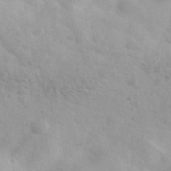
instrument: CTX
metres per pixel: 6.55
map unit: Ave
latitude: 39.5938
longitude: -106.9325
